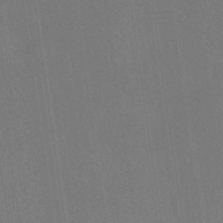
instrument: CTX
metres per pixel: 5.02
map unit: HNhu
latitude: -41.9745
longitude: 94.2361
